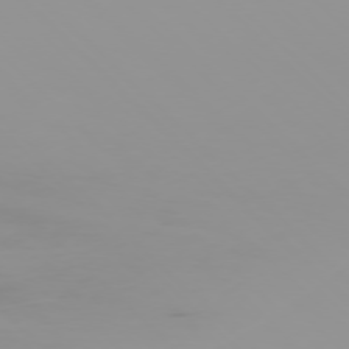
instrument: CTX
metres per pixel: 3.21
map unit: Ap
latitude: -76.7085
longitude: -74.8947
